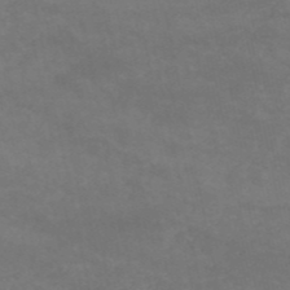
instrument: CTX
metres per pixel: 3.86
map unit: HNb
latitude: -52.7463
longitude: -38.0633
